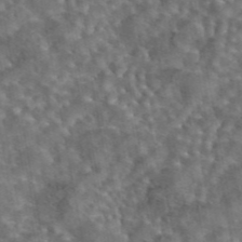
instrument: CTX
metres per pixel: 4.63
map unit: eAb
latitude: 43.9906
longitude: 108.5574
